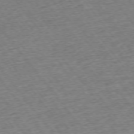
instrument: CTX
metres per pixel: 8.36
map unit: Ap
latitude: -75.2187
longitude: -88.3090
